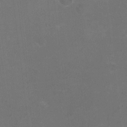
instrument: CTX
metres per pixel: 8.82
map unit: HNhu
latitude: -2.4062
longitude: -2.9136
